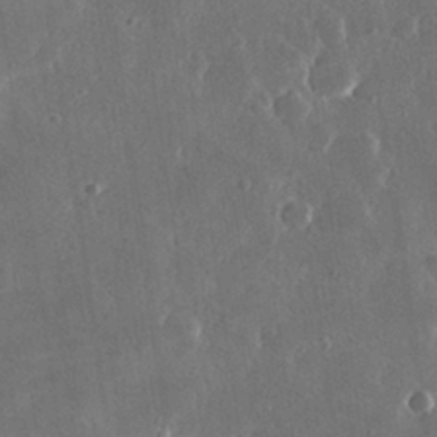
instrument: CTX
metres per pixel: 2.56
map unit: lHvf
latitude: 31.0459
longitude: -92.8569
